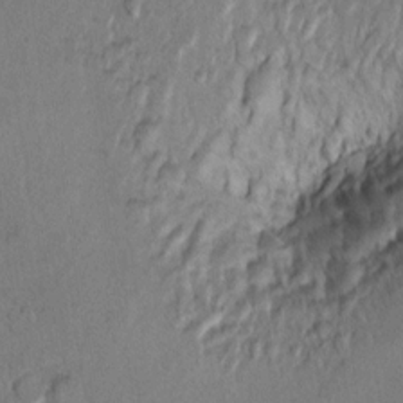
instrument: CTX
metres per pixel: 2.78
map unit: Ht
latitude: 9.7072
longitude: -32.0633
